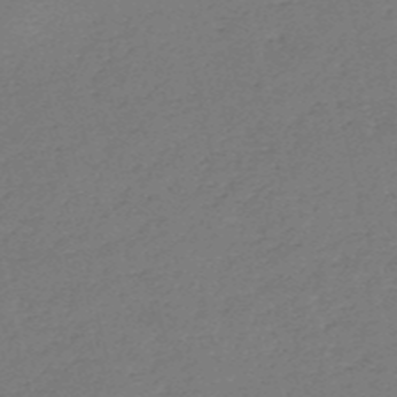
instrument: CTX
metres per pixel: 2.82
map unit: HNb
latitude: -54.2173
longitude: -39.5938
